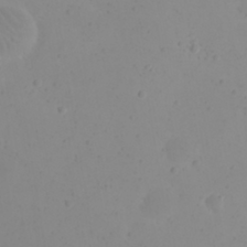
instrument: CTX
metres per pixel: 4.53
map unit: eHh
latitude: 20.9703
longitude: -64.6301
